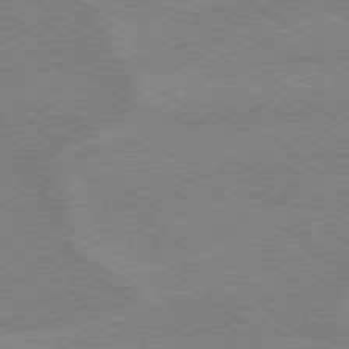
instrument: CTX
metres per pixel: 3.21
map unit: lApd
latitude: 79.1781
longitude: -160.5923
